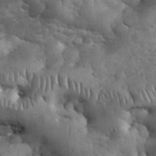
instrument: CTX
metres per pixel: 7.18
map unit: eHh
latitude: 33.6694
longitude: -67.5560
